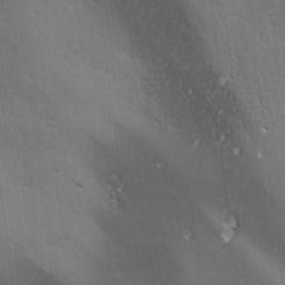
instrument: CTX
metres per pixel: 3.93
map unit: Ave
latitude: 0.7813
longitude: -113.8772
